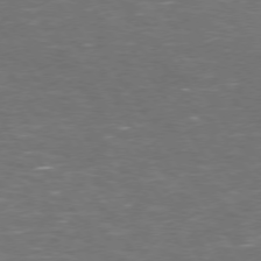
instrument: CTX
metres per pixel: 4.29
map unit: Hpe
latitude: 73.4616
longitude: -125.0458
